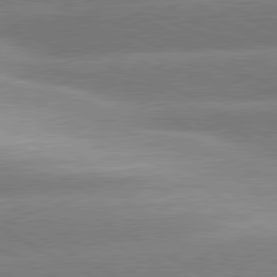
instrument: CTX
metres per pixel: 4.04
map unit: lApd
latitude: 80.7813
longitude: -155.8205
